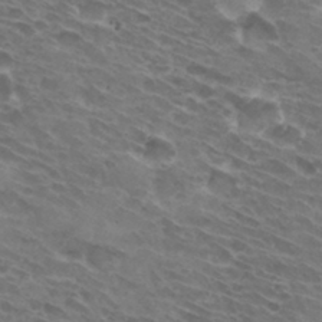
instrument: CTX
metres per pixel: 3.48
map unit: Hto
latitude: 32.3089
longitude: -43.1214
